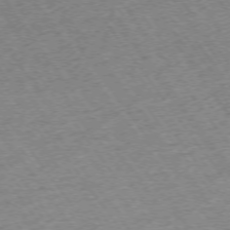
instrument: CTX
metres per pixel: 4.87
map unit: Ap
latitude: -74.4629
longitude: -88.7058
